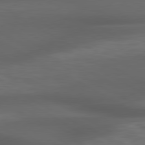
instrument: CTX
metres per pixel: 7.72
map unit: lApd
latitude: 79.2348
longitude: -119.2537
